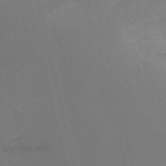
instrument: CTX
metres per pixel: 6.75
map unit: HNb
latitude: -53.8800
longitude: -47.5938
